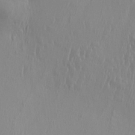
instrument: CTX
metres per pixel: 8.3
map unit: eHh
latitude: 34.0633
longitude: -133.1592
